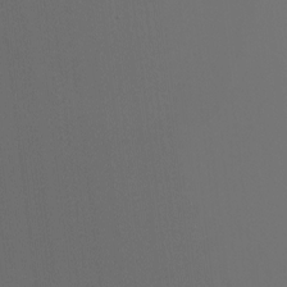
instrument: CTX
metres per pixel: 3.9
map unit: Nhu
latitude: -6.6896
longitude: -94.9514
